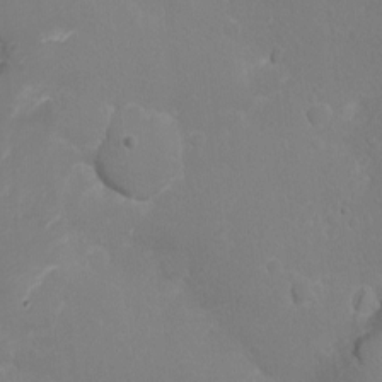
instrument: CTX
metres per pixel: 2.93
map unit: Nhu
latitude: -11.9178
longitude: -38.1200
